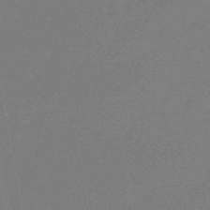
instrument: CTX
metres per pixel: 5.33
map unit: eHb
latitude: -46.9352
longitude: 80.0472
